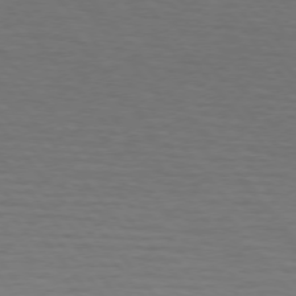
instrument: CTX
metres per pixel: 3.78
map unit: Hpe
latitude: 74.6302
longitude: -131.8206
